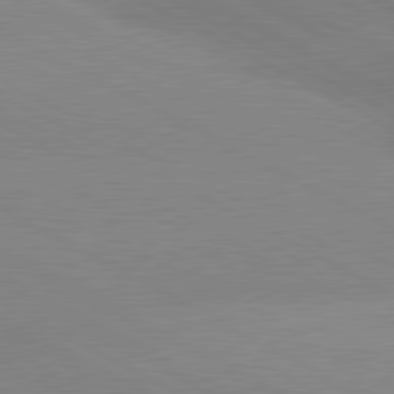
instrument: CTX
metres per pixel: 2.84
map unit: lApd
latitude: 80.4790
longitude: -154.1767
